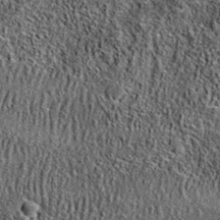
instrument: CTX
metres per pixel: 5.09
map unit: eAb
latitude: 38.0444
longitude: 108.2550
